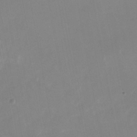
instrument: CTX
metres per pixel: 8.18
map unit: Nhu
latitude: -25.4643
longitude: -70.1767
